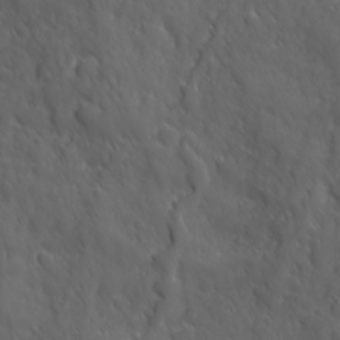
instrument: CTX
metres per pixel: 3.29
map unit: Ave
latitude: 19.1214
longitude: -132.8758
